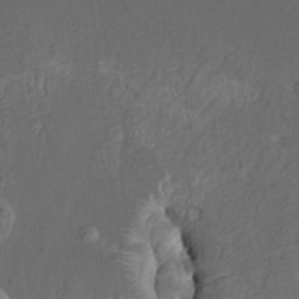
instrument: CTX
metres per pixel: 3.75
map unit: HNhu
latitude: 4.5924
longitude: 13.1431
